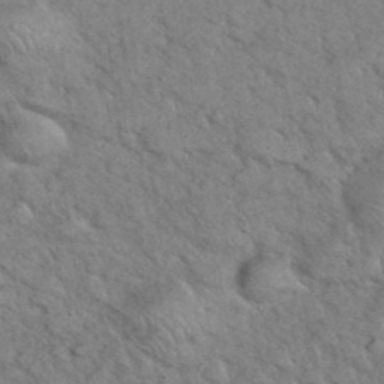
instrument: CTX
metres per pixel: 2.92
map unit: eHh
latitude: 37.5182
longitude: -65.4804
